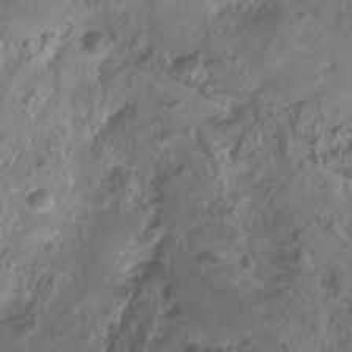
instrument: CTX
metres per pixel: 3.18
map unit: Ht
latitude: -2.0661
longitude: -16.5546
